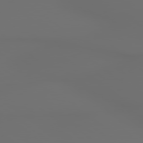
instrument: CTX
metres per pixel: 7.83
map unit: lApd
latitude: 79.3293
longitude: 177.3321
